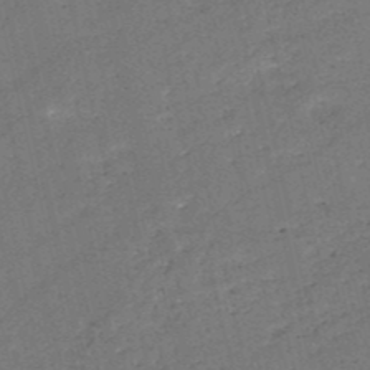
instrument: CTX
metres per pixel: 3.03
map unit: HNb
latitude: -50.9920
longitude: -40.8946
